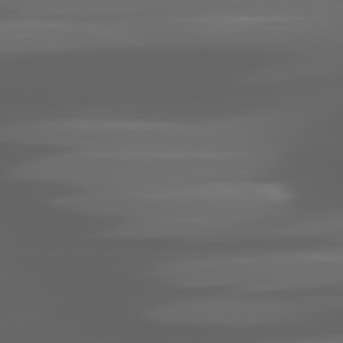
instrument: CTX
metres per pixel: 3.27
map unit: lApd
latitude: 80.7246
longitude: -140.9891
